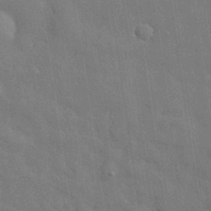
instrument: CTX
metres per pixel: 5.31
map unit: eHh
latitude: 29.3481
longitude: -74.9703
